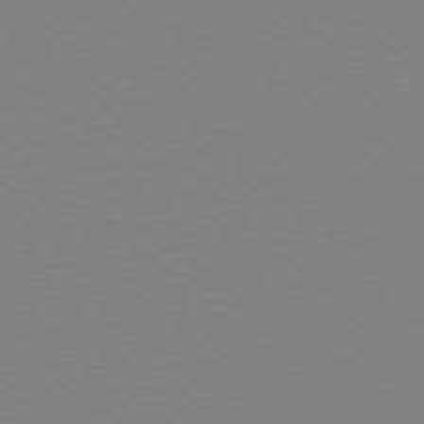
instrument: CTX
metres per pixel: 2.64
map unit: Ap
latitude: -78.1605
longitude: -90.5546
